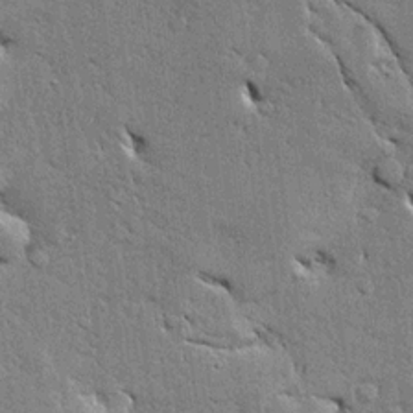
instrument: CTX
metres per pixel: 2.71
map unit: Ave
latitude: 16.0822
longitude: -139.5560
